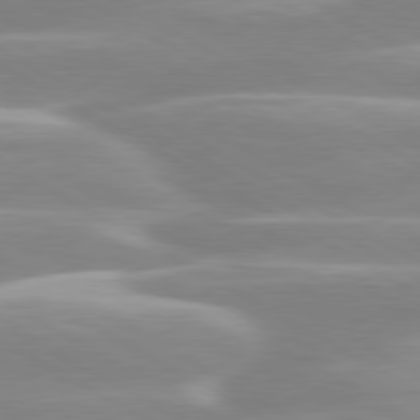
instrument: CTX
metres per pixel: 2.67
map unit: lApd
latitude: 80.2333
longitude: -129.0080
